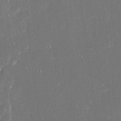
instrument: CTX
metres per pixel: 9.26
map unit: Ave
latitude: 16.9136
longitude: -140.3467
